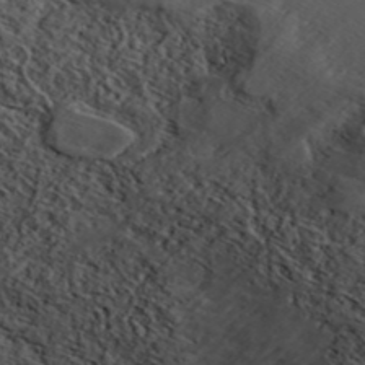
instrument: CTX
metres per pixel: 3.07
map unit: ANa
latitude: 42.9136
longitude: 54.8408
